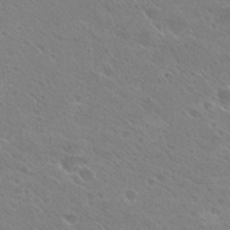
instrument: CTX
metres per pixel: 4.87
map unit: Hto
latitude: 27.2159
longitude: -39.8394
